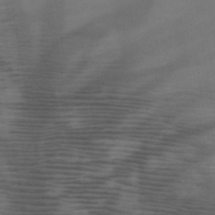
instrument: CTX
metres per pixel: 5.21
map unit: HNb
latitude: -50.9164
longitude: -44.7813
